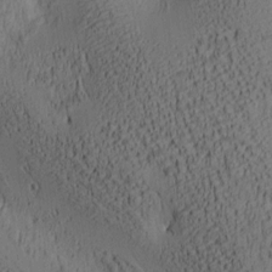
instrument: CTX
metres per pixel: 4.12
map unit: lAa
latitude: 6.8947
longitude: -114.7057
